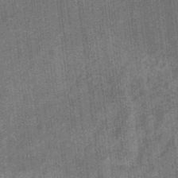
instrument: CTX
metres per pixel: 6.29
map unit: eHb
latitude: -35.0297
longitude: 79.0675
